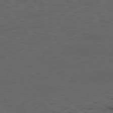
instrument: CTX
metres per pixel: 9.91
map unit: Ap
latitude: -77.9745
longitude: -74.9136
